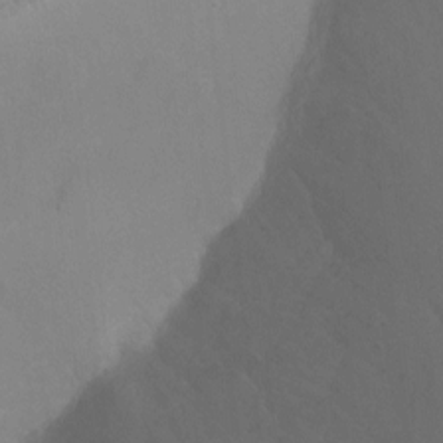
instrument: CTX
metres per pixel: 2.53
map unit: Ht
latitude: 1.4048
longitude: -36.1011
